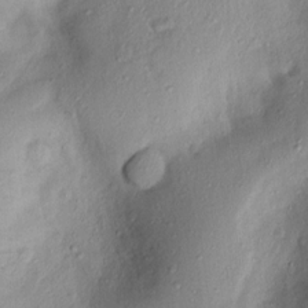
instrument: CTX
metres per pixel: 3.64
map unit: lAvf
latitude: 8.1200
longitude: 167.0486
